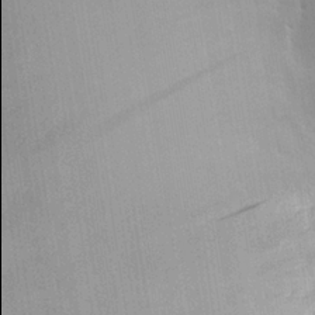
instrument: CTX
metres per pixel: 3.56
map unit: eHh
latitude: 26.7246
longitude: -81.9906
